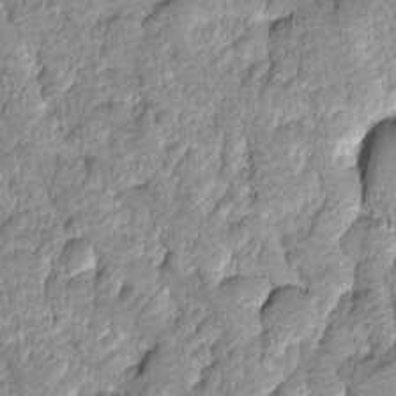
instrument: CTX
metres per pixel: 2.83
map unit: Ave
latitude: -11.2187
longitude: -118.2900
